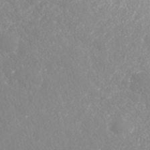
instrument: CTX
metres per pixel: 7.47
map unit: ANa
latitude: 42.0255
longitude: 28.5196
